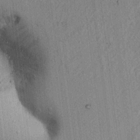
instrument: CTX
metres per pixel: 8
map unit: lAvf
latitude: 7.6505
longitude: 164.4818
